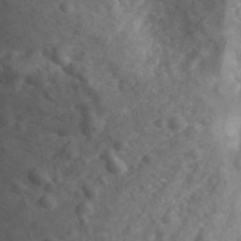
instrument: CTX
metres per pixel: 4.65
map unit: Hto
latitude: 34.9891
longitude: -44.8191
